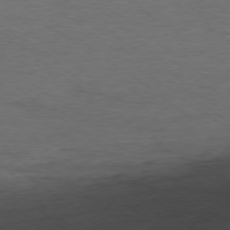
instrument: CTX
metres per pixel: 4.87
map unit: Ap
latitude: -78.5195
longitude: -91.7639
